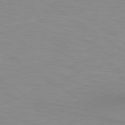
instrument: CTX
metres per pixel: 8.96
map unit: lApd
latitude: 80.1767
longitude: 134.0094
